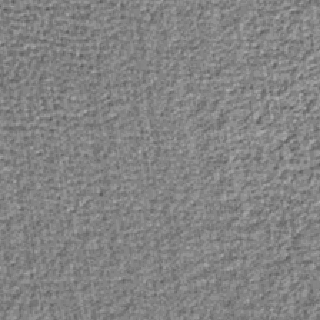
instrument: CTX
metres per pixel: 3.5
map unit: lHb
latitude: -37.1431
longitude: 64.5952
